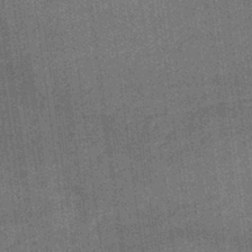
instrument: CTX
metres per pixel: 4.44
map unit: lHb
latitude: -40.5951
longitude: 69.7666
